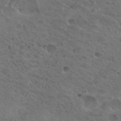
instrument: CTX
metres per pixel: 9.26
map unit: Nhu
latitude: 29.2348
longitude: -52.5357
